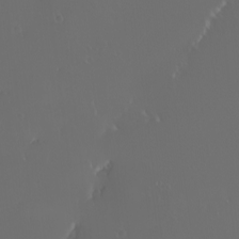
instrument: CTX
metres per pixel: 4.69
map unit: eHh
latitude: -2.6896
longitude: 20.1228
